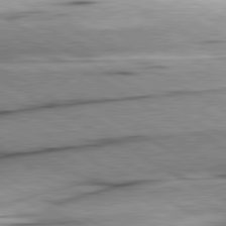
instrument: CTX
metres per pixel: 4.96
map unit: lApd
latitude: 80.4601
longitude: -157.2348
